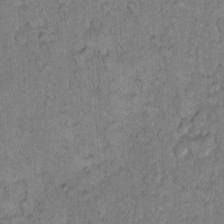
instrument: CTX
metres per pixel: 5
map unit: Hto
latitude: 9.9339
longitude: -61.5560
